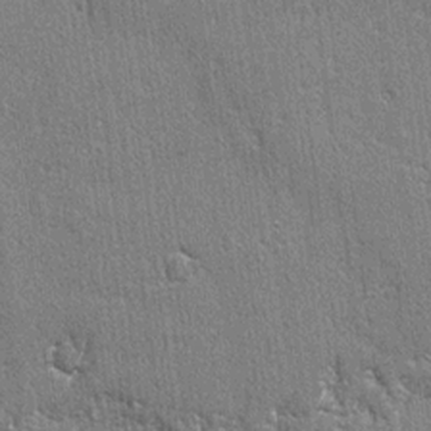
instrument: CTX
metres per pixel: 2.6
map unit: lAvf
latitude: -4.7841
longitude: -109.5560
